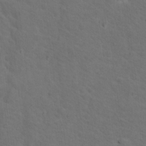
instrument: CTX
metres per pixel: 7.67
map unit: Nhu
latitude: 18.0633
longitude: -33.5938
